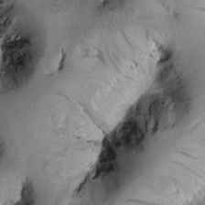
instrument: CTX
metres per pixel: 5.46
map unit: Htu
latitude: 0.5357
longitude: 175.4454
